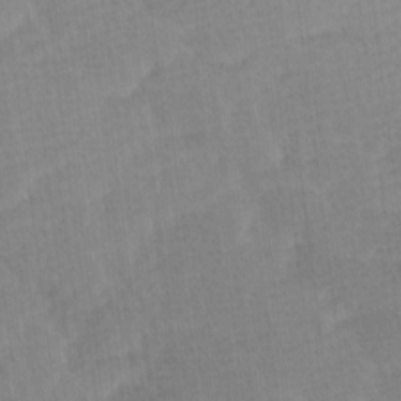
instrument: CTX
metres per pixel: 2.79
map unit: Ave
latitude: 11.0459
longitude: -107.0081
